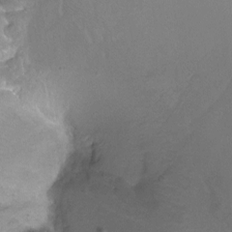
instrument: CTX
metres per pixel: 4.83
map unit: Ht
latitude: -13.2754
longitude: -43.7450
